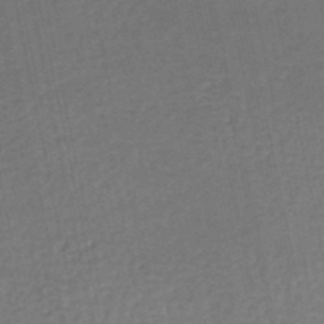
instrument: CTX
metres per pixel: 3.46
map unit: HNhu
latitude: -49.1998
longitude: 101.7855
